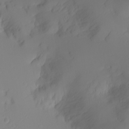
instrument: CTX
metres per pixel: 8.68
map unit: eHh
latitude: -4.4629
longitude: -82.9135
